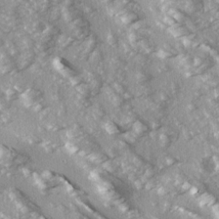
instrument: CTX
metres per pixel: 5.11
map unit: Ave
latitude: 16.0633
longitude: -130.0822
